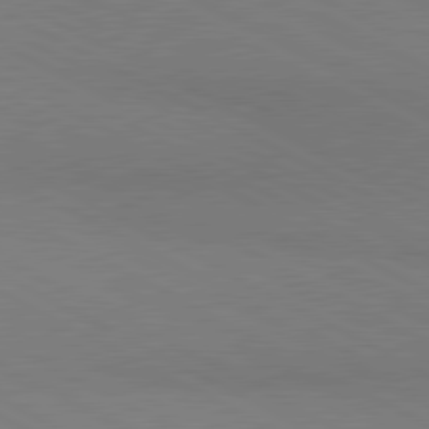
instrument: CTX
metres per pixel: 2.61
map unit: lApd
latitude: 80.9325
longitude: 149.7289
